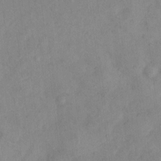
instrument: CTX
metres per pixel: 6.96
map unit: Hto
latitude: 7.0458
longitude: -60.1200
